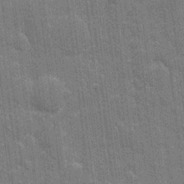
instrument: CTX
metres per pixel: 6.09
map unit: eHh
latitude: 6.9136
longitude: -74.6113
